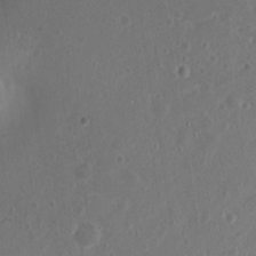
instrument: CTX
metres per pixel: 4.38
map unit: Nhu
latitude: 1.7071
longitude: -15.1593
